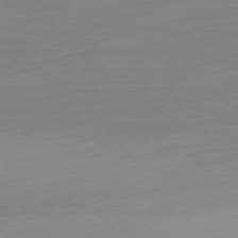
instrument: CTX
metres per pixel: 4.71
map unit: Ap
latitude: -78.0472
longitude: -67.1025
